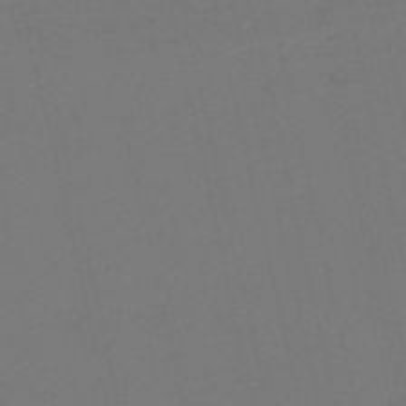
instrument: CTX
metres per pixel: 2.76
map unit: HNb
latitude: -54.5763
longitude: -39.0269
